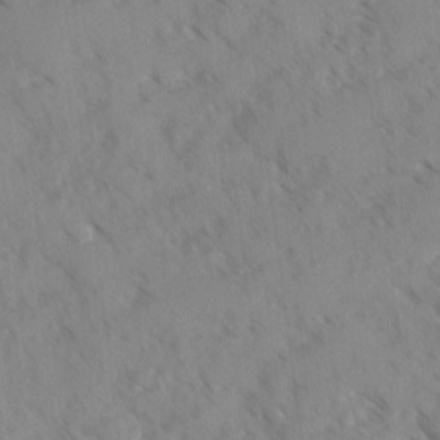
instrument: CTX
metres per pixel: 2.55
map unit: Ave
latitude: -0.4062
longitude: -111.1025
